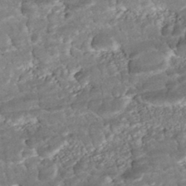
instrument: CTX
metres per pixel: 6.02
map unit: ANa
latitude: -43.1242
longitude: 107.6722
